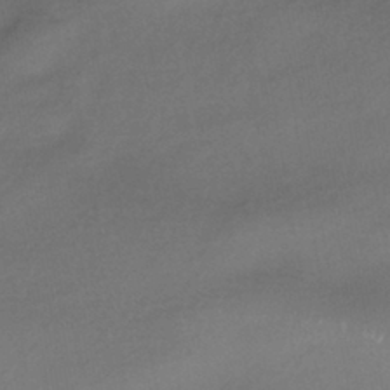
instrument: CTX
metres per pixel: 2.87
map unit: HNhu
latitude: -42.3306
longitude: 95.7288
